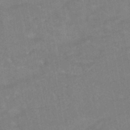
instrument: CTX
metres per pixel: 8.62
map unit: HNhu
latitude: -45.0486
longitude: 92.1228
